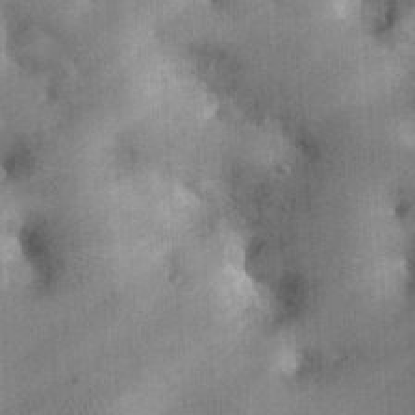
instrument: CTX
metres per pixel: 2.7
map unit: eHh
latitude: 25.3670
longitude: -65.1025
